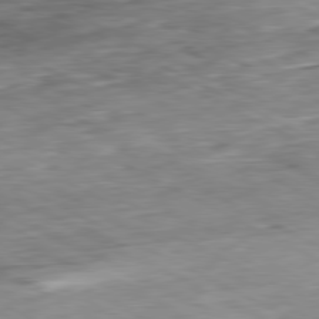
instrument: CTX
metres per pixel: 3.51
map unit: Ap
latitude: -80.8408
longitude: -80.2711
